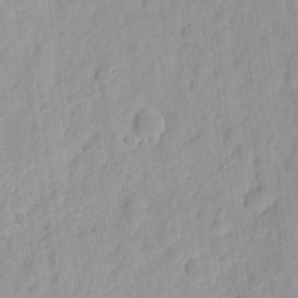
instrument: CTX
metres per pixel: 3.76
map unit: eHh
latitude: 8.2523
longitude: -74.8380
